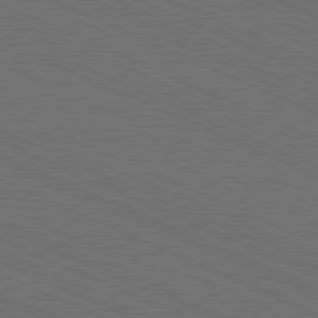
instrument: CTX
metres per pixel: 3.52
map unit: Hpe
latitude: -81.9556
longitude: 19.0297
